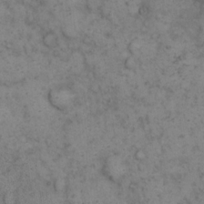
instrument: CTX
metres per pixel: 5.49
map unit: eHh
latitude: 14.4979
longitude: -64.7246
